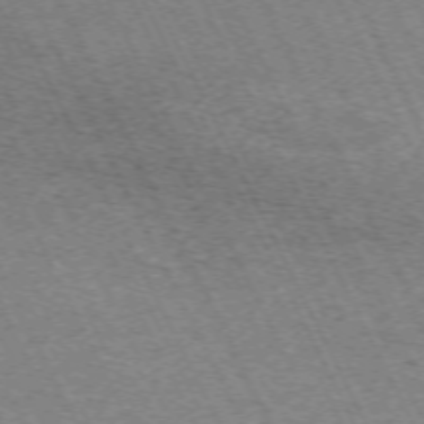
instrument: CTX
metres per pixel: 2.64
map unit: Hpe
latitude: -71.1809
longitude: 11.4643
